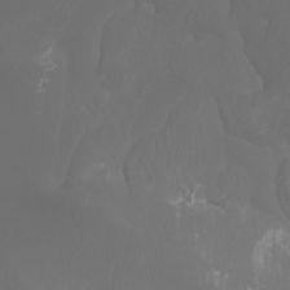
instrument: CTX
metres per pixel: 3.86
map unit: Htu
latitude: -5.9178
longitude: -72.0633
